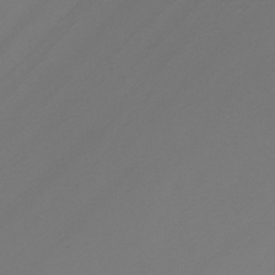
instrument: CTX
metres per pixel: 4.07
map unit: Nhu
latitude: -7.2187
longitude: -94.8947
